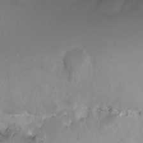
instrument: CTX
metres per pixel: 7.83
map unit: Ht
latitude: -6.3306
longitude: -34.1577
